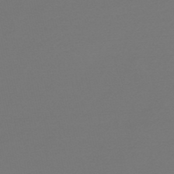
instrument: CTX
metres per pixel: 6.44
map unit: eHb
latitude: -49.8234
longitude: 67.1242
